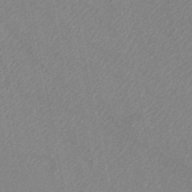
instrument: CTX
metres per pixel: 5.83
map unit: HNb
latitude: -52.5951
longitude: -50.3089
